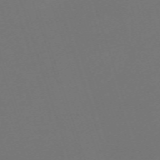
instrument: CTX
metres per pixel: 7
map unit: eHh
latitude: -63.4832
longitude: 51.5021
